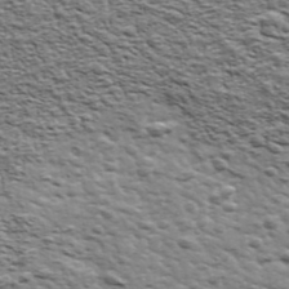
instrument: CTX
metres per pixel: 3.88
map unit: Ave
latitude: 41.9150
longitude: -109.4237
